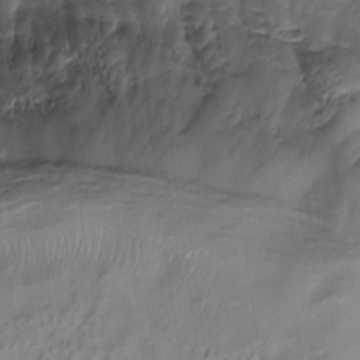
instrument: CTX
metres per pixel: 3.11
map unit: Nhu
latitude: -28.7841
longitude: -74.4034
